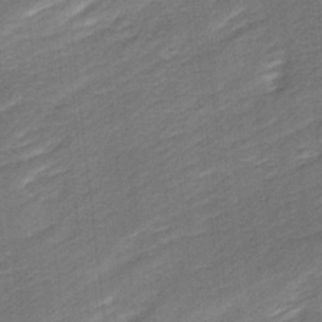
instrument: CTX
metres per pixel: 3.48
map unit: Ave
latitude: 16.9136
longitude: -137.3482
